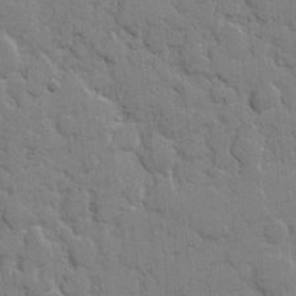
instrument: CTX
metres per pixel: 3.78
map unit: eHh
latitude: 8.5924
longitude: -66.8569
